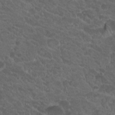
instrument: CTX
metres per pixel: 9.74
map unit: Hto
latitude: 19.7827
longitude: -34.4979
